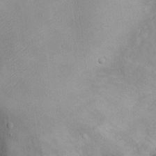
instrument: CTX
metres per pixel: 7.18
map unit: Hto
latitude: 8.4979
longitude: -59.0836
